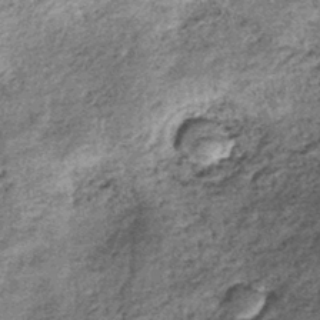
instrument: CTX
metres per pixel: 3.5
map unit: lHb
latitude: -38.9164
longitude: 67.9367
